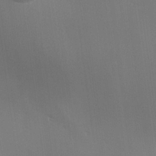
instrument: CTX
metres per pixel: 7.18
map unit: lHvf
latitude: 23.6883
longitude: 140.9542
